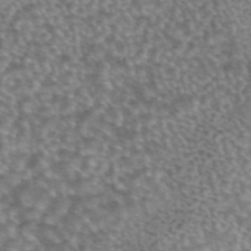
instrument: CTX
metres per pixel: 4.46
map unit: eAb
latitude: 44.5546
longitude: 107.9367
